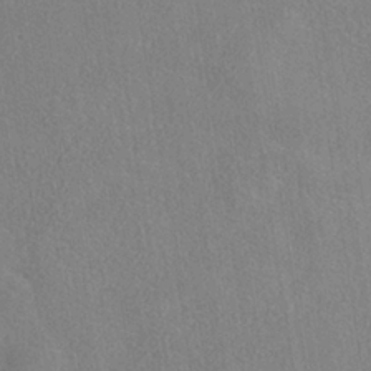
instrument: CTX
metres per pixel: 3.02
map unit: ANa
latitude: -36.5951
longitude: 94.6707
